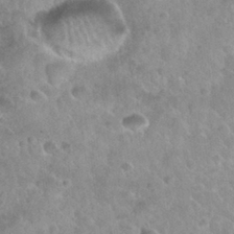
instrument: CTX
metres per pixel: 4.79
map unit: Nhu
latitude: 30.1389
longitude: -53.7450
